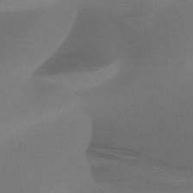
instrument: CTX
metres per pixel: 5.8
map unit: HNhu
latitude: -47.7288
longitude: 30.3117
